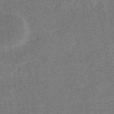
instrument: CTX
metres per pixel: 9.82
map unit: eHb
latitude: -35.8800
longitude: 78.3117
